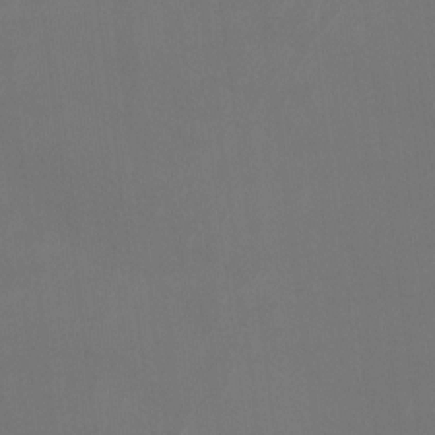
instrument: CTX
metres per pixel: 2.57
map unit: Htu
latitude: -13.8045
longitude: -48.9325
